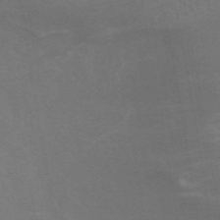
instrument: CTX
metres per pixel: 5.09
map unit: ANa
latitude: 43.5749
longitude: 28.1417
